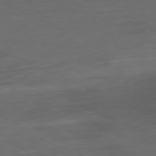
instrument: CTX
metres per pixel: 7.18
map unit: Ap
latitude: -80.2740
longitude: -91.9906
